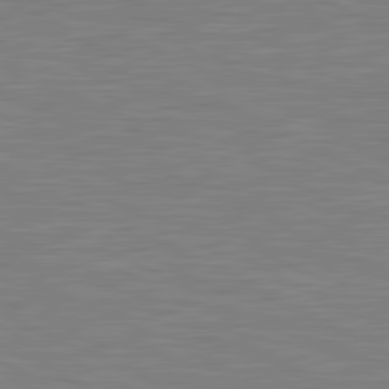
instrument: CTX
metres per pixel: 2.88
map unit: lApd
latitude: 81.1025
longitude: -169.7072
